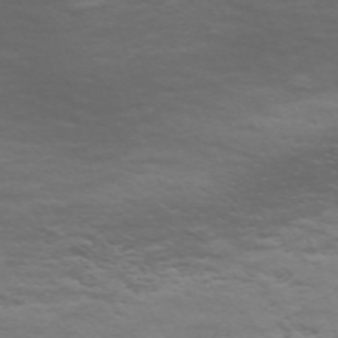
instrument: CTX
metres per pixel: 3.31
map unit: Nve
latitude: -59.2753
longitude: 56.1795
